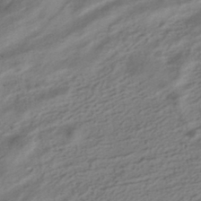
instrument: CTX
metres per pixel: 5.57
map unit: HNhu
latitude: -41.8800
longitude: 105.4832
